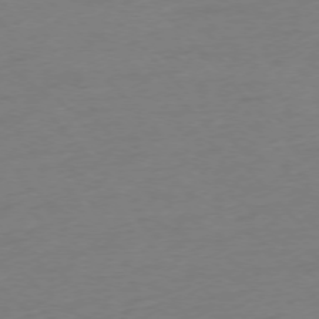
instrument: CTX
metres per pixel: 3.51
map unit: Ap
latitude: -76.3117
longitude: -80.6301
